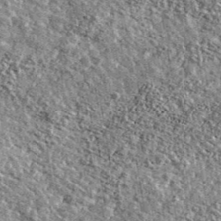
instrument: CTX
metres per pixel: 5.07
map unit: Ave
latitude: 40.1011
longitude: -107.9906
